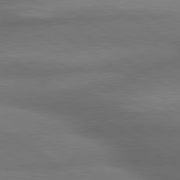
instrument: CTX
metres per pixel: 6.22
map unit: lApd
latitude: 79.5560
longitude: -154.3089
